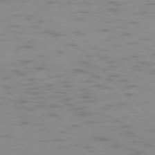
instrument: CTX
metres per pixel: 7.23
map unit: Ap
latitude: -75.6911
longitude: -78.7813
